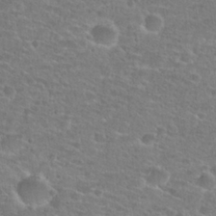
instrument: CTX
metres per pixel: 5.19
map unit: Hto
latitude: 25.8583
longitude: -48.4601
